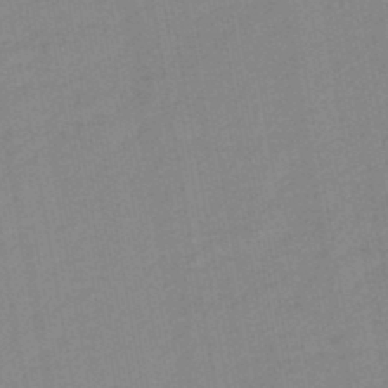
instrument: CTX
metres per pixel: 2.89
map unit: lHb
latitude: -46.2550
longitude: 72.8597
